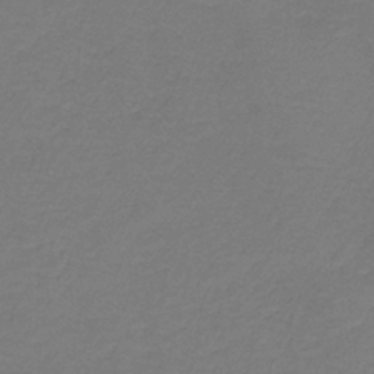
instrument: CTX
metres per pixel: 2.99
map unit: HNb
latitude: -37.9556
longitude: 55.2187
